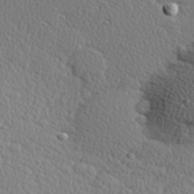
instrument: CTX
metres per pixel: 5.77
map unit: Hve
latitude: 27.2159
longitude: -93.1592
